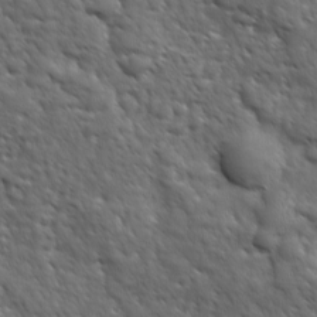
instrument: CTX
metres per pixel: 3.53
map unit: Ave
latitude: 17.4237
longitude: -132.5357
